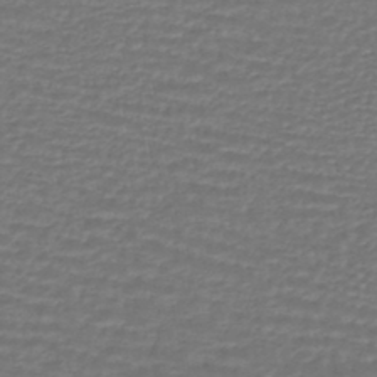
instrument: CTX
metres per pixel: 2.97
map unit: HNhu
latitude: -46.0472
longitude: 96.6708
